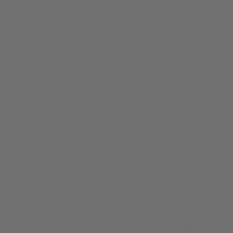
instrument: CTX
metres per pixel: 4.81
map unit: Hpe
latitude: 77.9717
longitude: -179.8773
